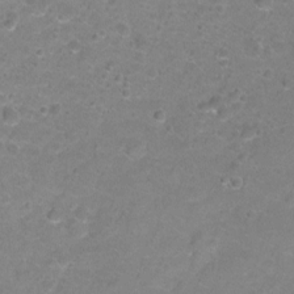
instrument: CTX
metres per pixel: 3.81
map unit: Hto
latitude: -5.0864
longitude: -35.2914
